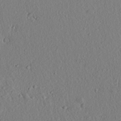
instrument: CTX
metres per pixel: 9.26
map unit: lAvf
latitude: 7.8016
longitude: 167.0297
